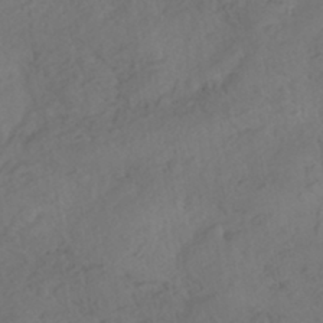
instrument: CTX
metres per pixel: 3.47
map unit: HNhu
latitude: -42.6896
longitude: 105.0864
